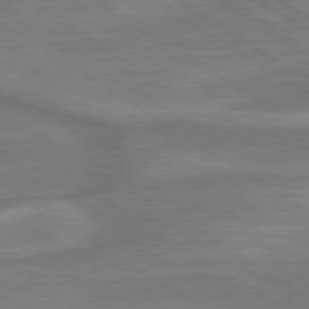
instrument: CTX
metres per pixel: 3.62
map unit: lApd
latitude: 79.6883
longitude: -172.4601
